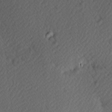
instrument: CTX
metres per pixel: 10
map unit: Hve
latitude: 12.8380
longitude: -90.5735
